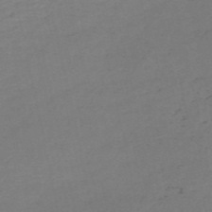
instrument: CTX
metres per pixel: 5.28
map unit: HNb
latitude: -55.2187
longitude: -43.8017
